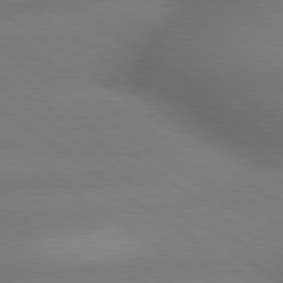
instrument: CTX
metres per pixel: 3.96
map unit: lApd
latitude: 79.6505
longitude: -167.6316
